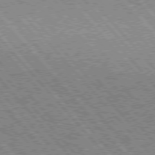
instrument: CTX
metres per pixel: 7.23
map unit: Hpe
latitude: 75.9528
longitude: -126.1956
